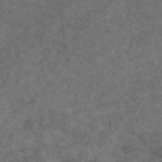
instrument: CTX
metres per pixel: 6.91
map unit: eAb
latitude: 47.5749
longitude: 109.8422
